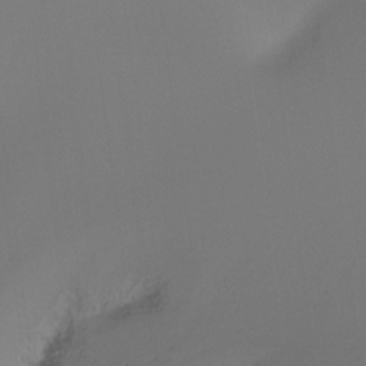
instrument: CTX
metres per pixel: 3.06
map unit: Ht
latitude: -16.5574
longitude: -45.5560
